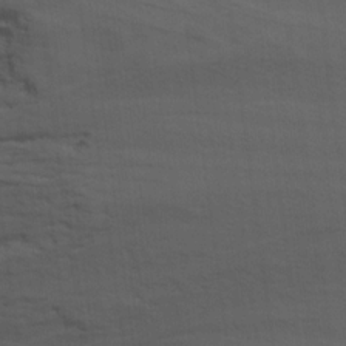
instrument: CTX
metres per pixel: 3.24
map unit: Ave
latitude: 17.8772
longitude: -129.1025
